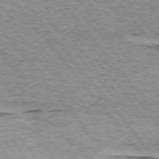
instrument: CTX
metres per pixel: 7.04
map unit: lApd
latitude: 74.8002
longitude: -77.1214
